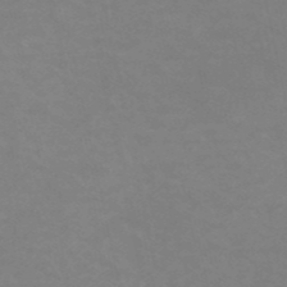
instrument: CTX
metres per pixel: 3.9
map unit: eHh
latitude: -53.6910
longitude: -24.6490
